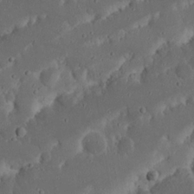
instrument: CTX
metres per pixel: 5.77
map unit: Nhu
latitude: 21.6316
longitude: -72.1956
